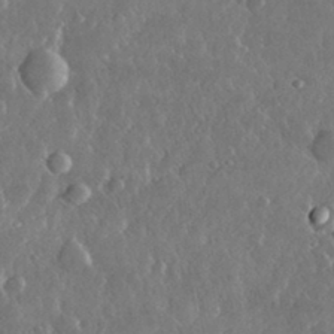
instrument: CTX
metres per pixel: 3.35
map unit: lHvf
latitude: 33.1592
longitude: -90.1767
